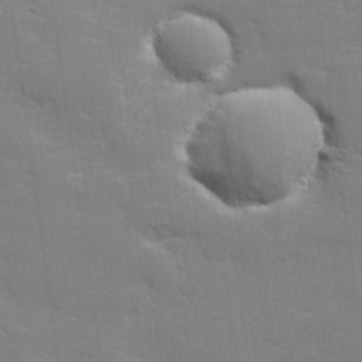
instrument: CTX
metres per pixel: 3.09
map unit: lHvf
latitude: 24.8191
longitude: 142.0850
